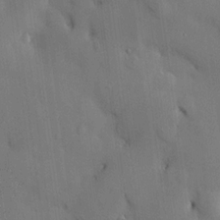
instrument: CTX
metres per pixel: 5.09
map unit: HNhu
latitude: 14.9136
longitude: 11.6155
